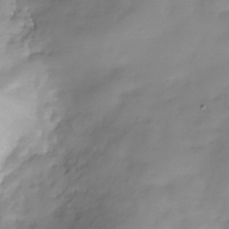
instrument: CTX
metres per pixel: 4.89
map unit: Hve
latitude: -32.1606
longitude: 90.2740
